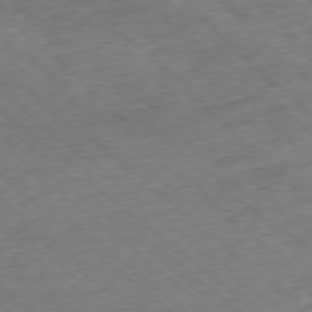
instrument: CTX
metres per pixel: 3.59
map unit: Ap
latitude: -78.0283
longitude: -61.3670
